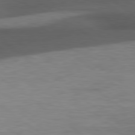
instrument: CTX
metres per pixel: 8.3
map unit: lApd
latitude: 79.7261
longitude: -128.7813
